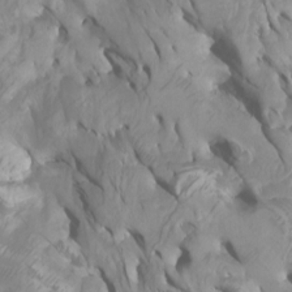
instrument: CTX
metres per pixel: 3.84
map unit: Htu
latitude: -6.0661
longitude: -77.0647
